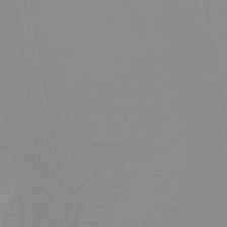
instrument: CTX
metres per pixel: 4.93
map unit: lHb
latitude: -44.2173
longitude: 60.9731
